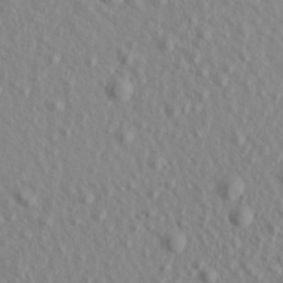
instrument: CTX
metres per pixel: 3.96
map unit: Aa
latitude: 20.2523
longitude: -143.4049
